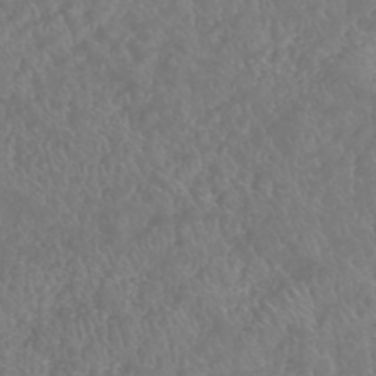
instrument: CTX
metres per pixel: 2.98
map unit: HNhu
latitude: -46.9352
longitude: 29.5966
